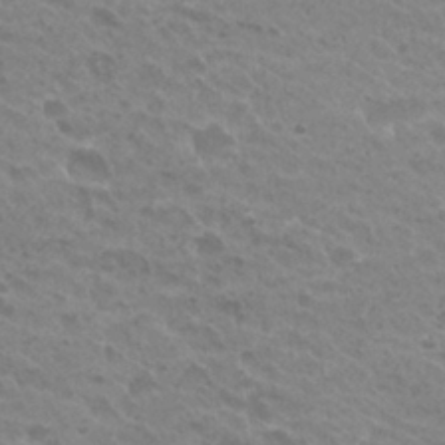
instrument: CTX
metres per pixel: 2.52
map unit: Hto
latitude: 27.2915
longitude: -35.5749
